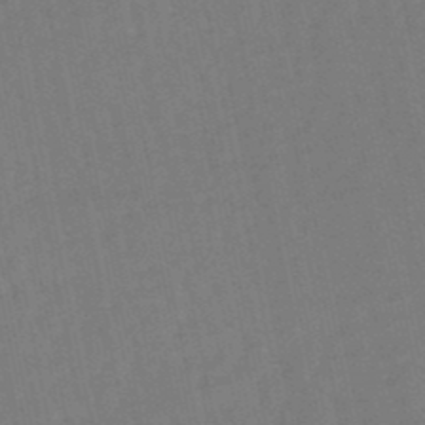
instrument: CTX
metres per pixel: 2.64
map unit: lHb
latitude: -49.8423
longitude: 72.1983
